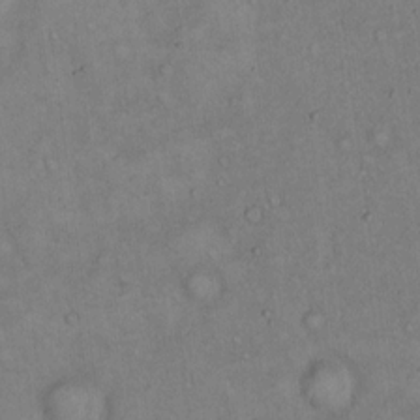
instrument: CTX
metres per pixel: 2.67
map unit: Hto
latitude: 15.1404
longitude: -60.1578
